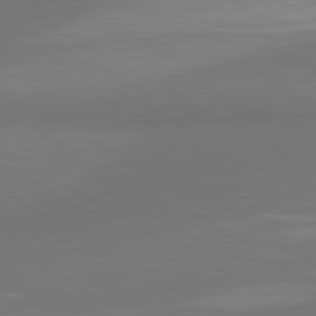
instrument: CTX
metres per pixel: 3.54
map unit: lApd
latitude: 81.2915
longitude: 160.1417
